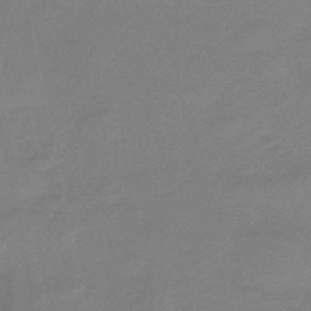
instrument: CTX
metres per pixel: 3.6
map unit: eHb
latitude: -46.1039
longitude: 86.3495
